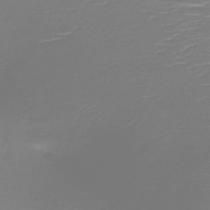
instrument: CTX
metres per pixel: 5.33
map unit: HNb
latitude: -46.1983
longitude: -42.1200
